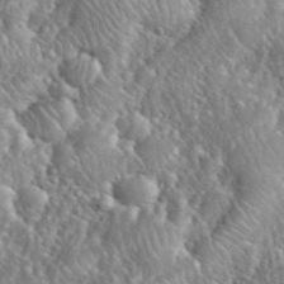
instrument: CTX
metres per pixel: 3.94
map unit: eHh
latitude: 39.8961
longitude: -57.7071
